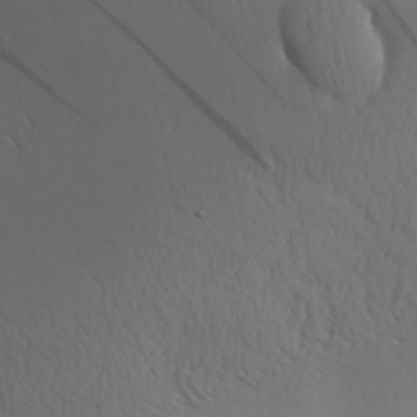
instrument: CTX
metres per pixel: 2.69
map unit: Aa
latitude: 30.5735
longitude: -143.2537
